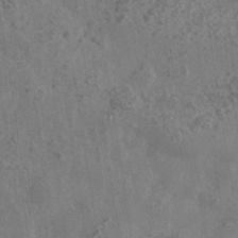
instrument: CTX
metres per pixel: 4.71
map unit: Nhe
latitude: -36.2928
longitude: -130.3090
